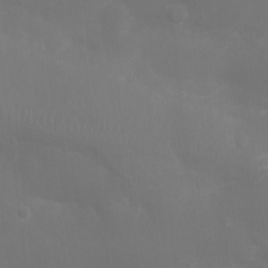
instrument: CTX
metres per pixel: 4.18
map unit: Ht
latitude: -9.8422
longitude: -46.3657
